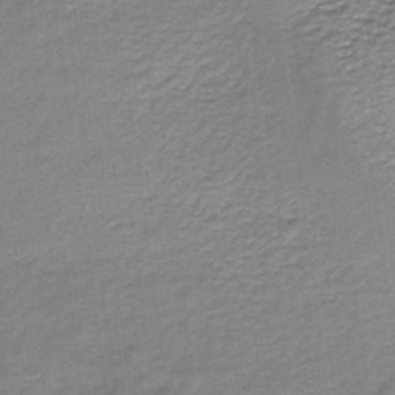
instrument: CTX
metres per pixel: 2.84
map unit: lHb
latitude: -35.1620
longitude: 61.0675
